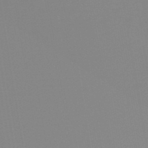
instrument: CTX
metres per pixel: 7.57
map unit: eHb
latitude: -50.0661
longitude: 73.8611
